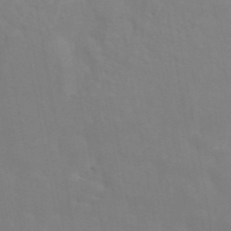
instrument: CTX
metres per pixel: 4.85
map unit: ANa
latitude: 46.2334
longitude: 27.6343
